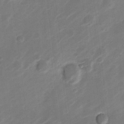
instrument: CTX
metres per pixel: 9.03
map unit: Nve
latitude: -20.9919
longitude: 107.3132
